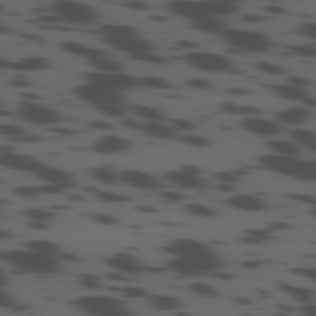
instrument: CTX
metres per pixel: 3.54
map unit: Ap
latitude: -79.4832
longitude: -62.9136
